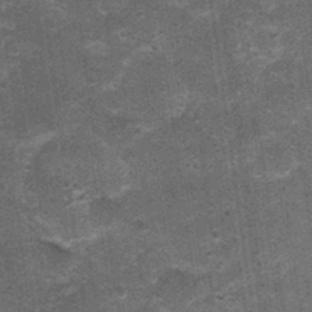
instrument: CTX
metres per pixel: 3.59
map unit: Nhu
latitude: 2.7624
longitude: -17.1214
